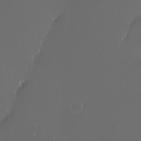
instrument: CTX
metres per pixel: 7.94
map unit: eHh
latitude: -2.7274
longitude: 20.1039
